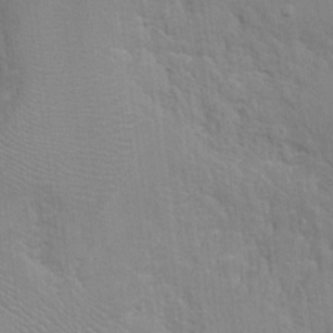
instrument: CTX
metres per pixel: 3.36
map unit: Hto
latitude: 16.2900
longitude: -38.1389
